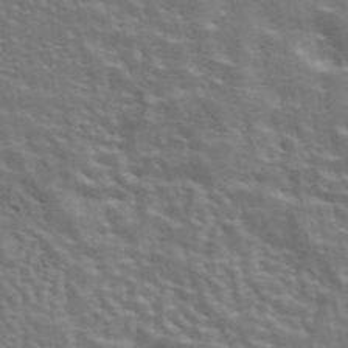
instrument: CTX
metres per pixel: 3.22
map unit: eAb
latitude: 43.9150
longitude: 111.8800
